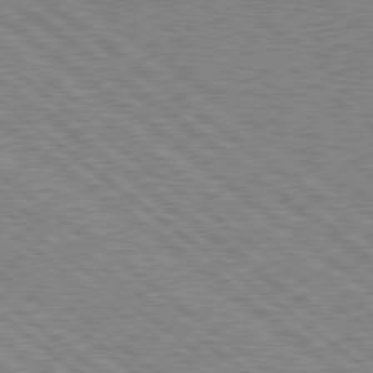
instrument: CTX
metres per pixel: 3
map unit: Hpe
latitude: 78.7435
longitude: -168.8947
